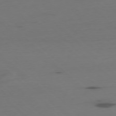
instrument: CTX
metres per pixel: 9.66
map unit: Ap
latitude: -78.5573
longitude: -61.6694
